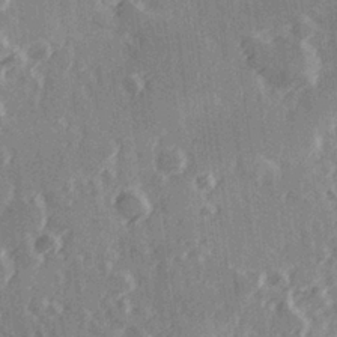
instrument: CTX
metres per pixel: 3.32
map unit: Hve
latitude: 26.3089
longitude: 147.1242
